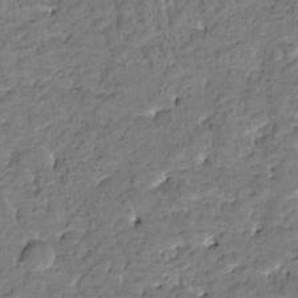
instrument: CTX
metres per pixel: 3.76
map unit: HNhu
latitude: 3.5938
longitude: -7.6127
